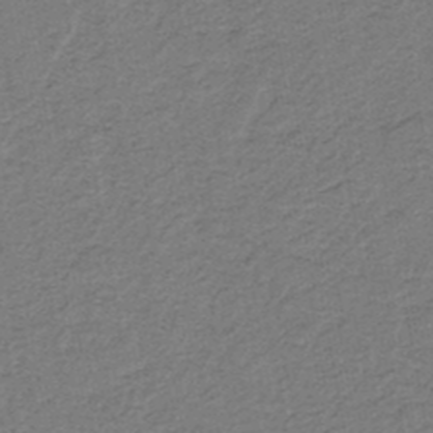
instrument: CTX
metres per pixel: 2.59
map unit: lHb
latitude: -39.6911
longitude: 54.8786
